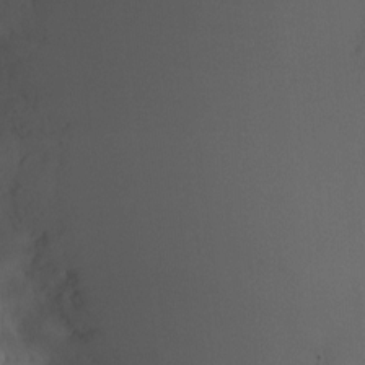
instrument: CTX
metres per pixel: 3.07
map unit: HNhu
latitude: 2.8947
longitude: -3.0458
